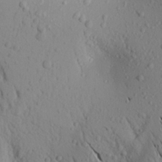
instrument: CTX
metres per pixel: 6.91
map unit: Aa
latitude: 19.5938
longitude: -148.5168
